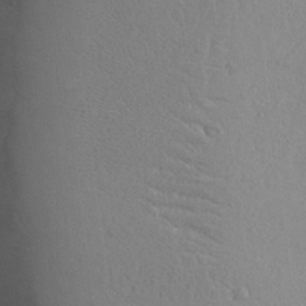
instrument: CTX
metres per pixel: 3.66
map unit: Aa
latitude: 24.6490
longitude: -127.8206
